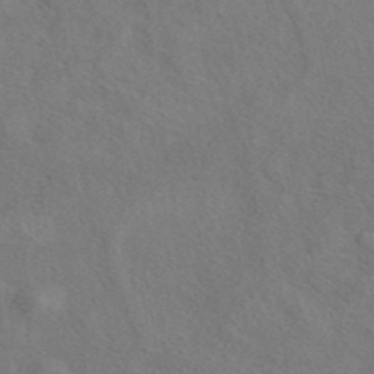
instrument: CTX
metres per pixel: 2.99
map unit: eAb
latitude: 42.5546
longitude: 111.1998
